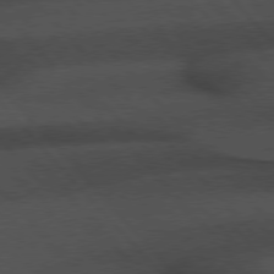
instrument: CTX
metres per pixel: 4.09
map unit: Hpe
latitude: 76.5168
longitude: -157.6882
